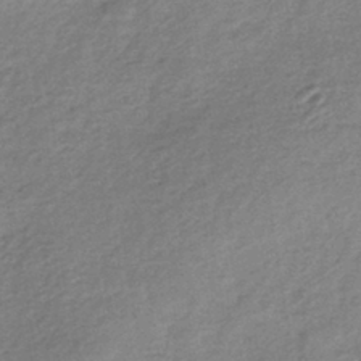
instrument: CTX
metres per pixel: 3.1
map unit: lHb
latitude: -40.4251
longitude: 71.9367
